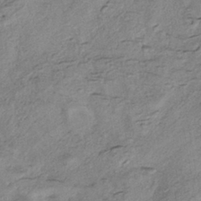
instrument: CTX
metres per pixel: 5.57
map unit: eHh
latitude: -42.4251
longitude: 120.0094
